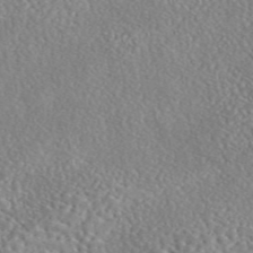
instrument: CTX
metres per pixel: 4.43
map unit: eAb
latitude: 45.4993
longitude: 128.4629
